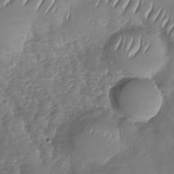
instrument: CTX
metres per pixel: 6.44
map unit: Nhu
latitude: -29.9556
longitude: -59.8017
